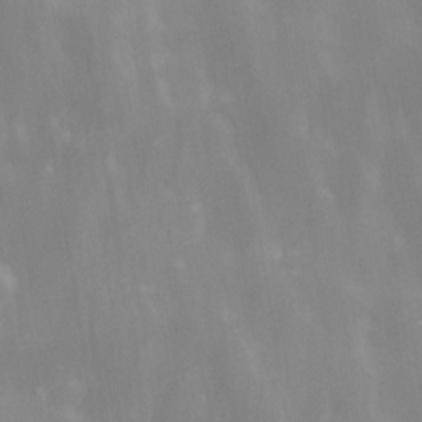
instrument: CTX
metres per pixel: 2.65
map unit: Ave
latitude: 13.4238
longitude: -104.5546
